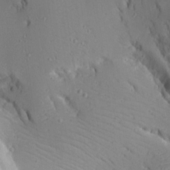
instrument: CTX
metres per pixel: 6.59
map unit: lAvf
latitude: 16.5357
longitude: -126.2334
